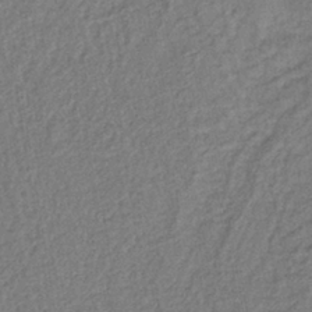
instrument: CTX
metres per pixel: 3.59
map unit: lHb
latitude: -38.3118
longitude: 62.5573
